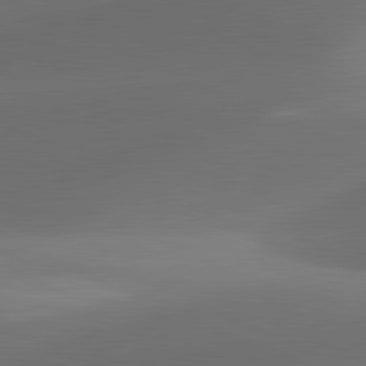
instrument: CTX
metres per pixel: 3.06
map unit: lApd
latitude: 81.4804
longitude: 130.7274
